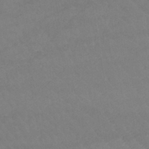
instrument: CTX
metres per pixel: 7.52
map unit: lHb
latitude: -42.4251
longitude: 67.0297
